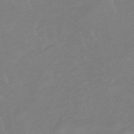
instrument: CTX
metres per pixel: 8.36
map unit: lHb
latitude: -34.0283
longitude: 67.4643
